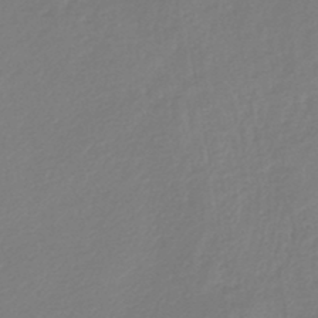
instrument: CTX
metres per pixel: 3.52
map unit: lHb
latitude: -45.3132
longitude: 60.1606
